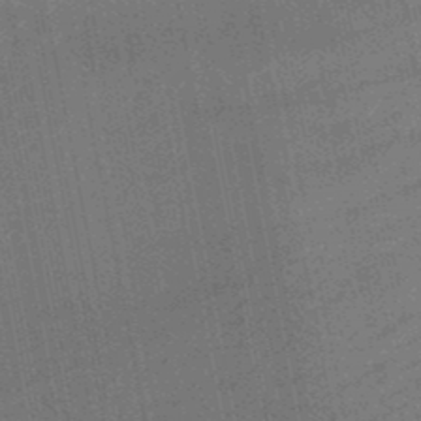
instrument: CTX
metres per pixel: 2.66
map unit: lHb
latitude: -49.2565
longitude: 73.8611
